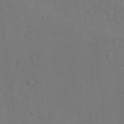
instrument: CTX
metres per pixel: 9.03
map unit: lAvf
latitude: -9.3887
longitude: -120.2334
